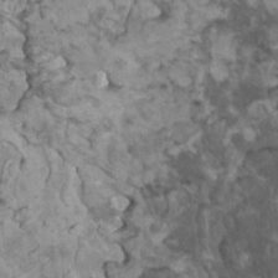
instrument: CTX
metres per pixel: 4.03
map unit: HNhu
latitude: 1.9717
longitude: 3.7477
